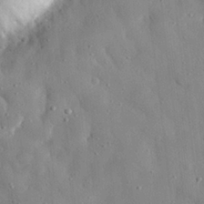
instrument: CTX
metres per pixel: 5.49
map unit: eHh
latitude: 28.2711
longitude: -77.7071
